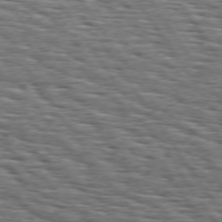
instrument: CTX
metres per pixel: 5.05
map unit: Hpe
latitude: 73.8773
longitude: -137.9906
